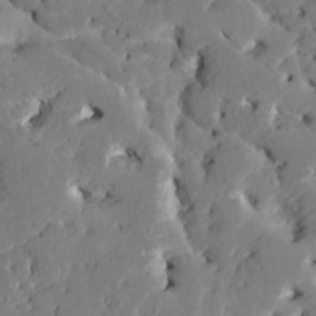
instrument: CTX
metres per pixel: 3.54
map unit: HNhu
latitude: 6.1200
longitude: -5.1214
